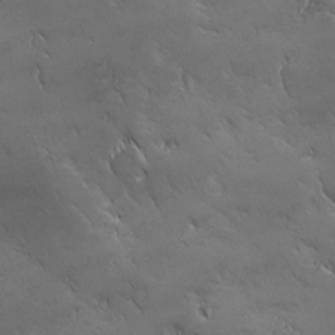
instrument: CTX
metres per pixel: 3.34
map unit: Ave
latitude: -7.1998
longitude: -121.9717
